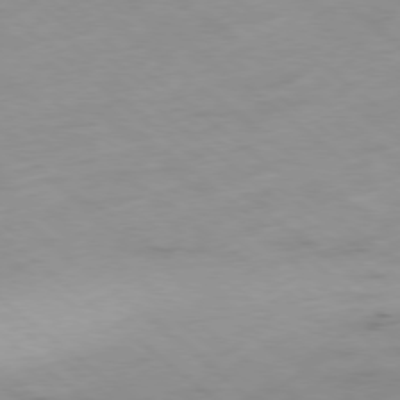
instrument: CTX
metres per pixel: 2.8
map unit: Hpe
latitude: -78.5384
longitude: -16.7435
